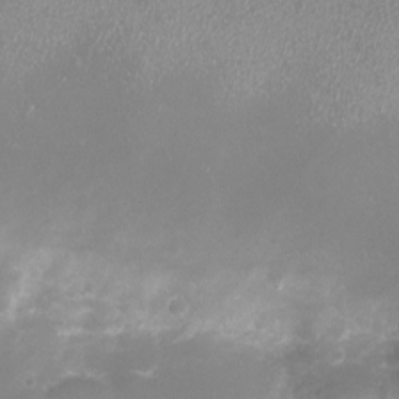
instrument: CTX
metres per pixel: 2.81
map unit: eHh
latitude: -6.7274
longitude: -78.3468
